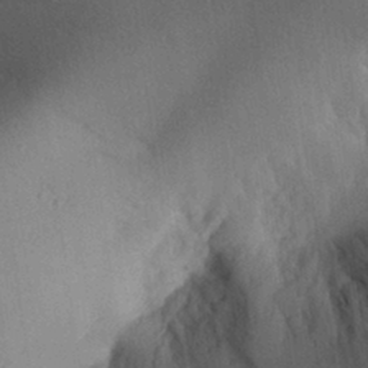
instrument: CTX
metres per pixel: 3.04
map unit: Aa
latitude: 29.5749
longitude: -144.1578
